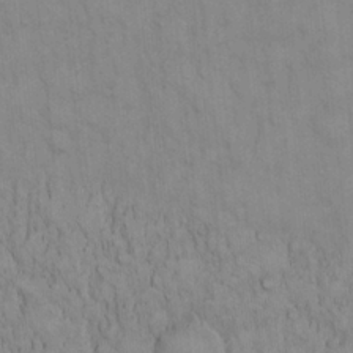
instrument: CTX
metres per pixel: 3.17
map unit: Hto
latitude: 13.1970
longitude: -57.6127
